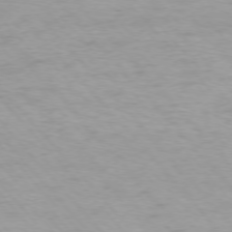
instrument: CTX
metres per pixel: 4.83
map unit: Ap
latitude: -76.0850
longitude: -88.4790
